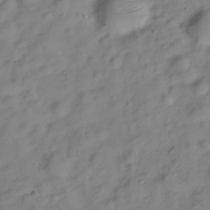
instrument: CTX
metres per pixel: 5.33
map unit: Hve
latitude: -28.7841
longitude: 93.2376
